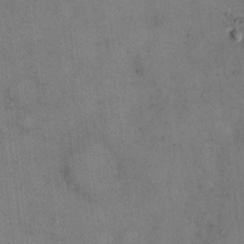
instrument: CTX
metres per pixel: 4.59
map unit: eHh
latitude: 15.2348
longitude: -62.4790
